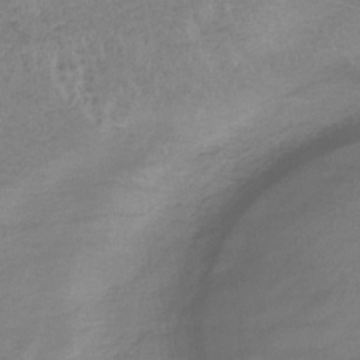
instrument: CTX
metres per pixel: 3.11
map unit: lHb
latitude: -34.1795
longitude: 68.9730
